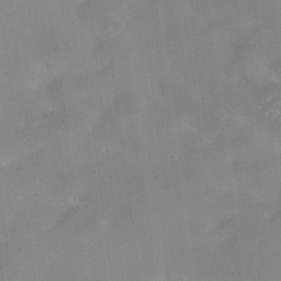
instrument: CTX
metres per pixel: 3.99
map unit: HNhu
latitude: 10.9514
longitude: 8.9731
